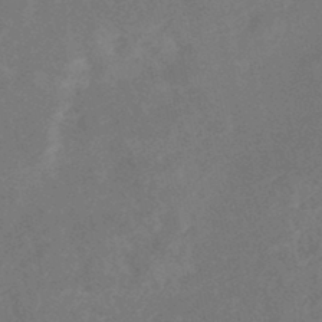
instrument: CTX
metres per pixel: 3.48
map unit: Nhe
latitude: -47.2376
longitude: -171.0269
